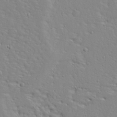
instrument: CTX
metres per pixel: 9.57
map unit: Ave
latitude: 13.1214
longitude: -137.5182
